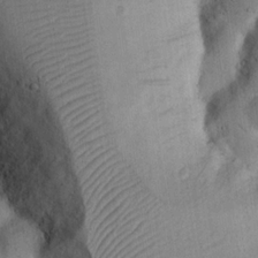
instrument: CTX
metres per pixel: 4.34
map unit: Nhu
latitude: 17.6127
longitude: -74.7435
